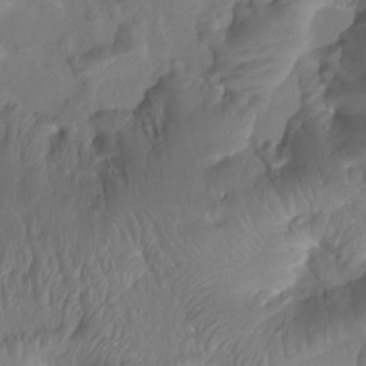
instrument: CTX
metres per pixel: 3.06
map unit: Ht
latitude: -13.9367
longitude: -44.2522
